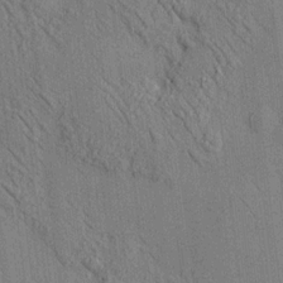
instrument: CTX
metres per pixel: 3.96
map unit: HNhu
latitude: 12.1578
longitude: 10.3495
